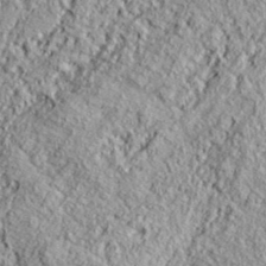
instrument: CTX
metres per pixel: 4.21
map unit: lHvf
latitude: 38.6490
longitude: -91.3482
